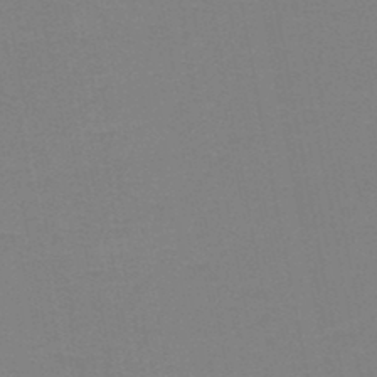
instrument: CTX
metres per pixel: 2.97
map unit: HNb
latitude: -47.2565
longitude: -40.5734
